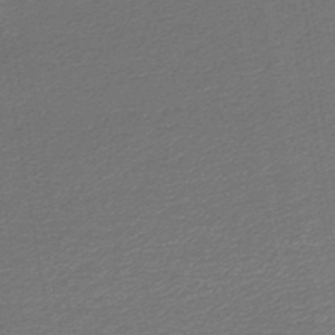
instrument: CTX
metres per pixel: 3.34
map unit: lHb
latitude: -45.7100
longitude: 57.2187
